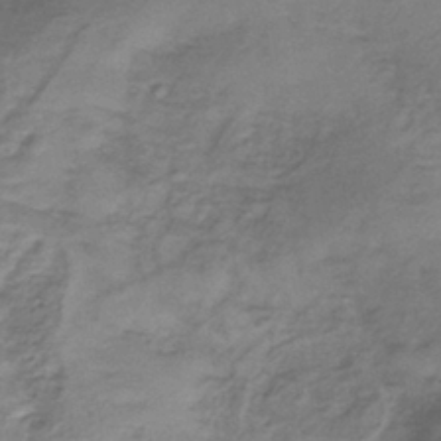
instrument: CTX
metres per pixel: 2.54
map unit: lHb
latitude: -39.9367
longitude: 75.3888
